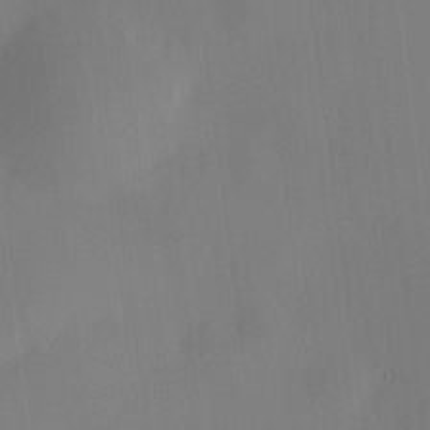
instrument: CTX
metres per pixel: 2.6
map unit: HNhu
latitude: 10.3278
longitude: 10.9353
